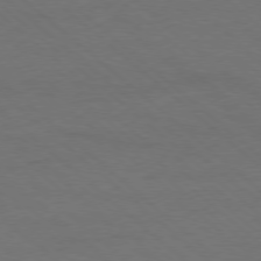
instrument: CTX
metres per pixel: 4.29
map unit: Ap
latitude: -78.5762
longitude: -85.8961
